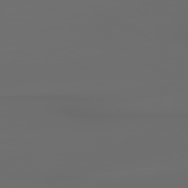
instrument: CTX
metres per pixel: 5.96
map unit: lApd
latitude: 79.0648
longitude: -138.4790
